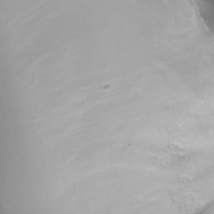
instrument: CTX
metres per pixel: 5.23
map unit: Nhu
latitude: -25.1242
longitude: -72.6302
